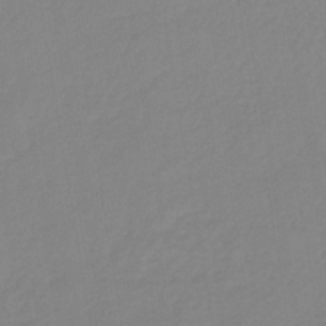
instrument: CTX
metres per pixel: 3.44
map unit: lHb
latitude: -41.1053
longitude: 74.4629
